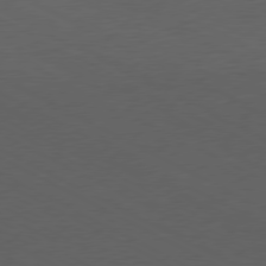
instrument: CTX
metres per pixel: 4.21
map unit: Ap
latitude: -77.2187
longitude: -74.7624
